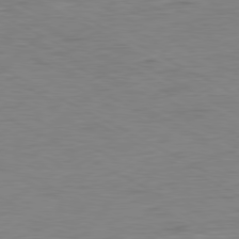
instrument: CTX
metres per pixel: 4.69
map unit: Ap
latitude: -80.2740
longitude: -83.4804
